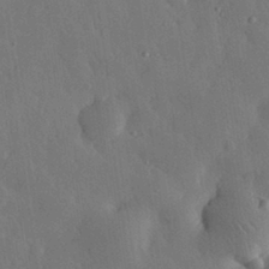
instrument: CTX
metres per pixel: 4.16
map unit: eHh
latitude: 31.2348
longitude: -78.5735
